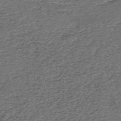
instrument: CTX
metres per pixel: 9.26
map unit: eHh
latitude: -54.8975
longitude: -90.0444
